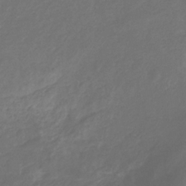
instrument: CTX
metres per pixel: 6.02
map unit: eHb
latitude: -30.8219
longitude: 67.7855
